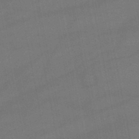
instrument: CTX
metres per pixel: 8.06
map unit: lHb
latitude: -47.2187
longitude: 73.8044
